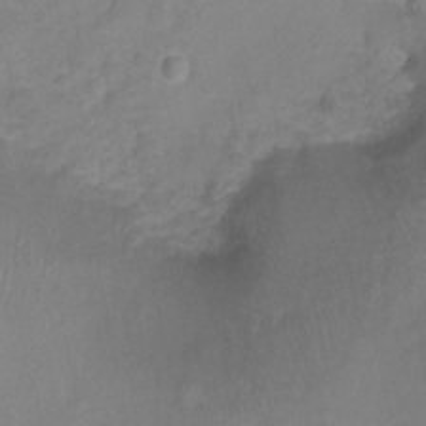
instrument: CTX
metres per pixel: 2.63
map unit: Nhu
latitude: 1.3292
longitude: -15.9528
